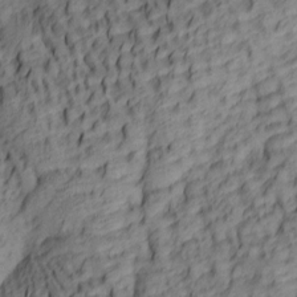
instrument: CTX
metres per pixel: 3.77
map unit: lAa
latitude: 5.7072
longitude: -116.3656
